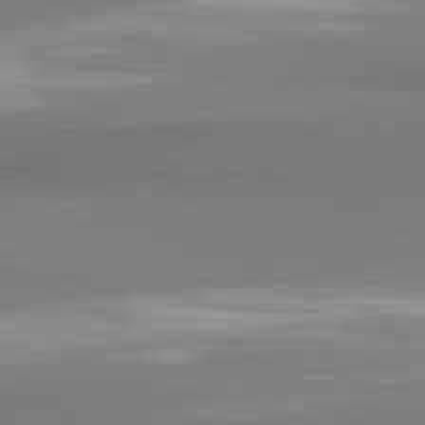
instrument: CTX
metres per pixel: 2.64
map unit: lApd
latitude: 81.5371
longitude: 161.8989
